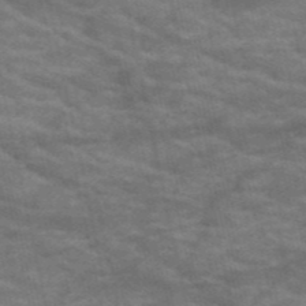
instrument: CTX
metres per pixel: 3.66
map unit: HNb
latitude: -53.3320
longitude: -44.0444
